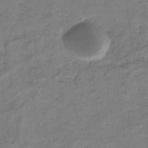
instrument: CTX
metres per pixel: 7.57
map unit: eHb
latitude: -36.3873
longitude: 77.2565
